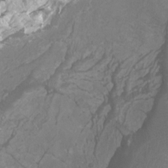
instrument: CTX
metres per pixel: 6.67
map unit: Htu
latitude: 2.8758
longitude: -20.2901
